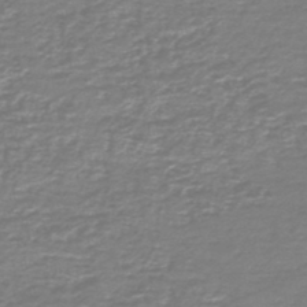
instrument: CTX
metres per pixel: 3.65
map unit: HNb
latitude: -47.1053
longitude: 52.1227
